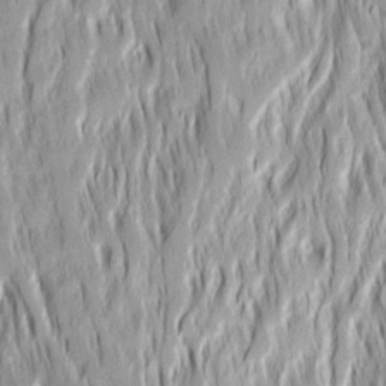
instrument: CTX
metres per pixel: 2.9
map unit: Ave
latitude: 14.9136
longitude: -134.9324
